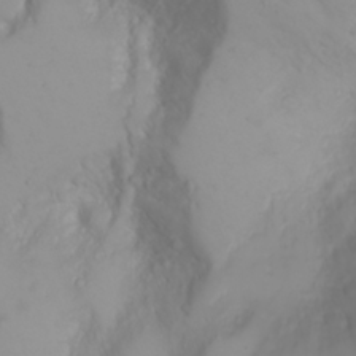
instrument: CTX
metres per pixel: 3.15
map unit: Nhu
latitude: -4.7841
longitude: -85.1970
